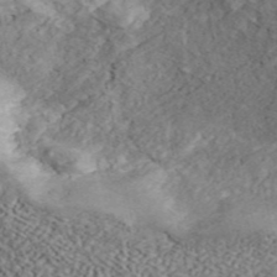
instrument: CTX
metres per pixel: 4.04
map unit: ANa
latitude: 45.3481
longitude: 46.3306
